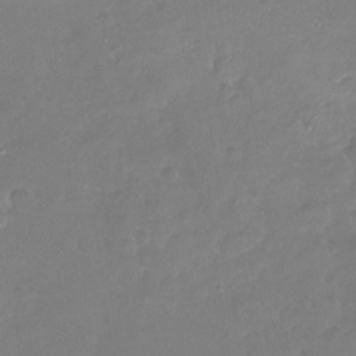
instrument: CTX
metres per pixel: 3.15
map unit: Nhu
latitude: -18.6707
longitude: -58.2145
